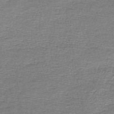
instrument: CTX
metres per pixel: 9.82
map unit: lHb
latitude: -44.6330
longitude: 57.6344
